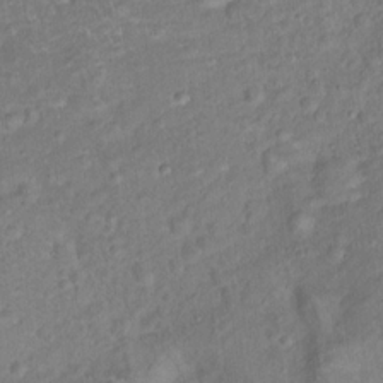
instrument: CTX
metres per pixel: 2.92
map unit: Ht
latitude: 14.7625
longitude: -41.1025
